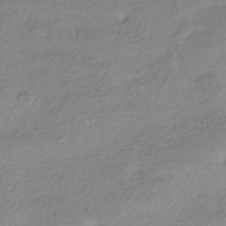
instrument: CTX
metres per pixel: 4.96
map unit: HNhu
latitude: -41.2943
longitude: 95.2376
